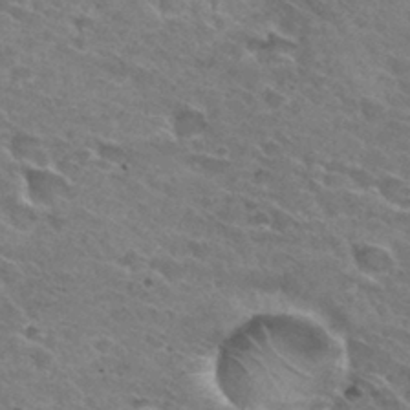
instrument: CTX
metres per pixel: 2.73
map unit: Hto
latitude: 31.1781
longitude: -45.7638
